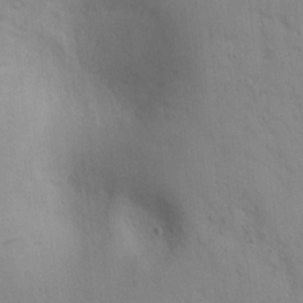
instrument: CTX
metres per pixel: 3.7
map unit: lAvf
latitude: 9.0459
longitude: 168.3306
